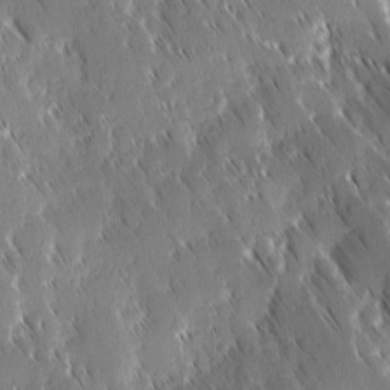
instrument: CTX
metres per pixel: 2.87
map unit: Ave
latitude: 9.3104
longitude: -104.4412
